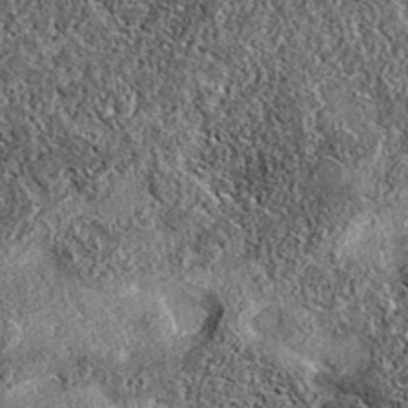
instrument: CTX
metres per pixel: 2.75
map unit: eAb
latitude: 36.8758
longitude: 108.7463
